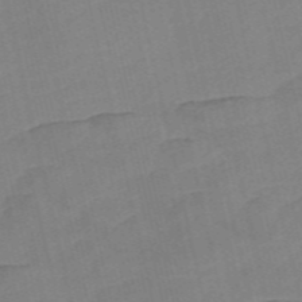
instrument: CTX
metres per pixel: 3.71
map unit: Nve
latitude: -57.3509
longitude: 50.6896
